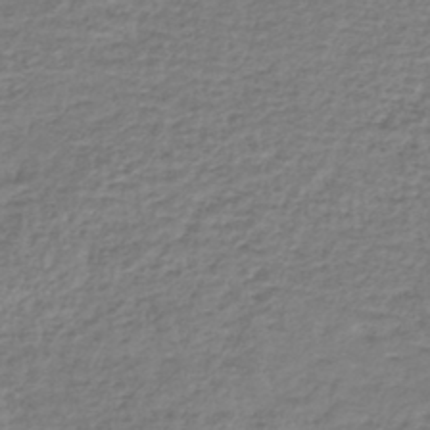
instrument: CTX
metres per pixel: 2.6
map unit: lHb
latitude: -41.1242
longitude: 70.3306
